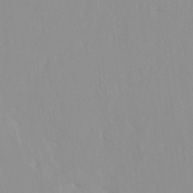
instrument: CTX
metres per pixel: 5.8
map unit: HNhu
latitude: -0.5574
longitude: -6.3656
